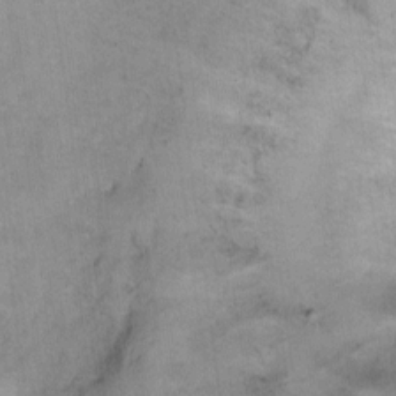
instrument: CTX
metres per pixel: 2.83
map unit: Ht
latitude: 5.6694
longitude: -37.0648
